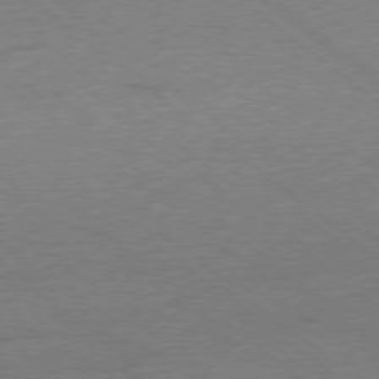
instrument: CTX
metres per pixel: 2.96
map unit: Hpe
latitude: -78.9730
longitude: -15.8206
